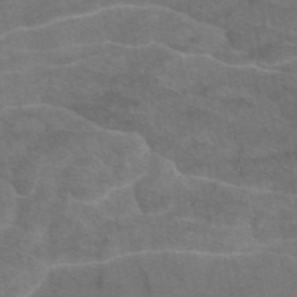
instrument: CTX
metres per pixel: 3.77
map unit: eAb
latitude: 46.2334
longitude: 102.0661
